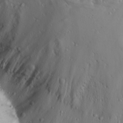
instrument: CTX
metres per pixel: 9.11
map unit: Ave
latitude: 22.4979
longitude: -136.9136
